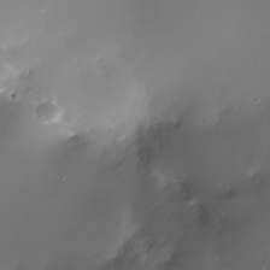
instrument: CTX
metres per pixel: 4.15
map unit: Nhe
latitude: -32.5763
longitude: -117.8583
